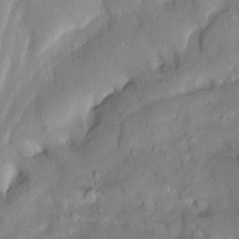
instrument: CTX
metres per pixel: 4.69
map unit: Htu
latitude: -3.0486
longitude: 149.7478
